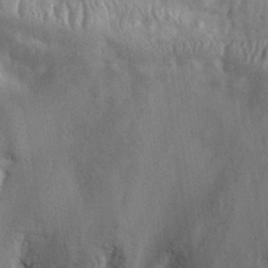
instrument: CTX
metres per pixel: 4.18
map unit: eHh
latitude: 30.6491
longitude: -71.4237
